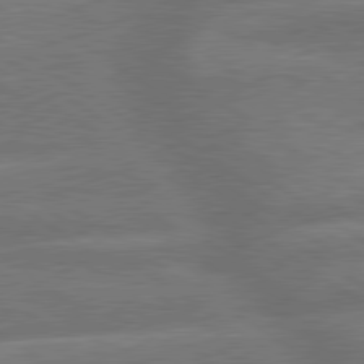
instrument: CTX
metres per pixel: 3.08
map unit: lApd
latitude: 79.8206
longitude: -164.4979
